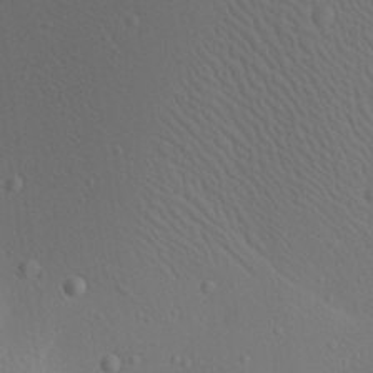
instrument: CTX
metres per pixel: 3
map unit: Aa
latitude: 23.2915
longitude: -137.2159
